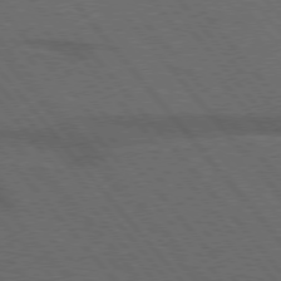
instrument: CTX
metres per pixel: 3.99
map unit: lApd
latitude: 75.8583
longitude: -83.7827
